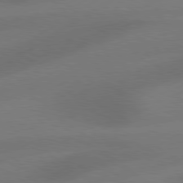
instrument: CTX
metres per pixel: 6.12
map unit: Hpe
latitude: 78.4412
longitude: -127.4238
